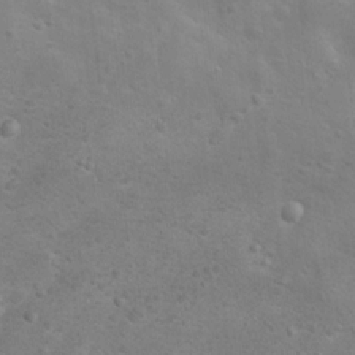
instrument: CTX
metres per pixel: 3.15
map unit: Nhu
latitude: 9.8961
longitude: -23.3482
